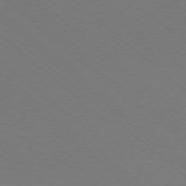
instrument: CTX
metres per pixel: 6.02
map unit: Ap
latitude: -78.3306
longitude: -90.1011
